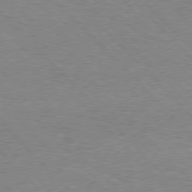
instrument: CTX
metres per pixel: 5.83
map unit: Hpe
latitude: 76.5923
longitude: -152.9325
